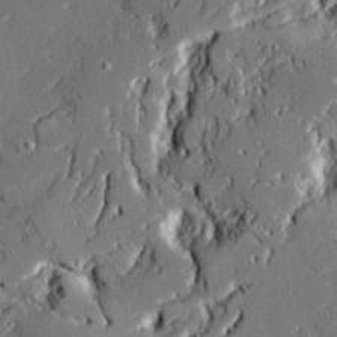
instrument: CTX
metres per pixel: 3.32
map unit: Ave
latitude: 20.3845
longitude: -127.9906
